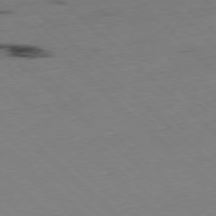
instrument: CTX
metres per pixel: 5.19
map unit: Hpe
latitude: -78.3873
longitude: 13.2943
